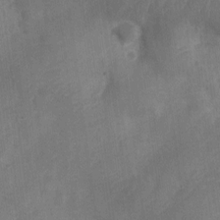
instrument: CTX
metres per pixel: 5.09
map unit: Nve
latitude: -20.3684
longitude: 108.4251
